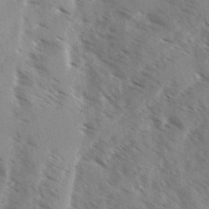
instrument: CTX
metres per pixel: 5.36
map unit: Ave
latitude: 0.7057
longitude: -110.7435
